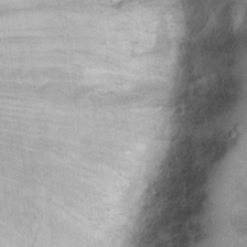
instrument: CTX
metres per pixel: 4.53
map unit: Ht
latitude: -1.5022
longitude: -13.9150
